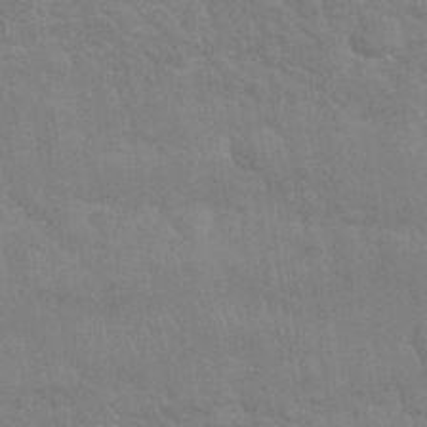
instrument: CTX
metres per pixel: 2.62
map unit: Nhu
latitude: 26.6302
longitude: -64.2711
